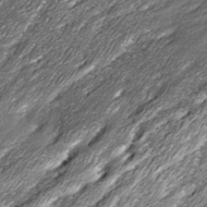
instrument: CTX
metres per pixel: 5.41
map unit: Ave
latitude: 16.2900
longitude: -136.8002
